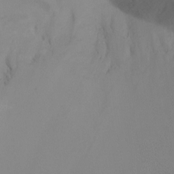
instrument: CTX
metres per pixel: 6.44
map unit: Nhu
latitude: -16.9920
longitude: -47.7072
